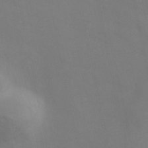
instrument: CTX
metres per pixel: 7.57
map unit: Hve
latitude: 33.4615
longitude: 150.4062
